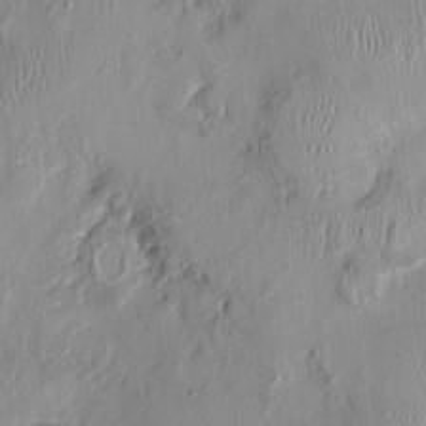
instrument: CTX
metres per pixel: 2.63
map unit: Nhu
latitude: 0.2711
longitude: -14.8002
